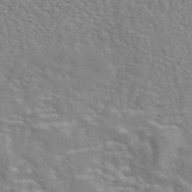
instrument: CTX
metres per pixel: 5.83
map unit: eAb
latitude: 44.4601
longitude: 110.0283
